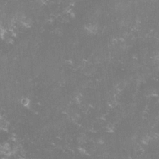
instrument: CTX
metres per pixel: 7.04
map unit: lHvf
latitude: -14.6897
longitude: -100.7813
